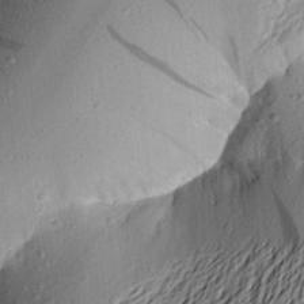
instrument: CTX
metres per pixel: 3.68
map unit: Aa
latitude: 22.6301
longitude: -149.5938
